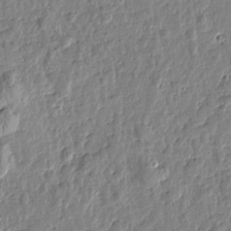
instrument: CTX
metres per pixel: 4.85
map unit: Htu
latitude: 1.2159
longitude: -178.5924
